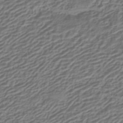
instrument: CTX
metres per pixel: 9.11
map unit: HNhu
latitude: -42.3306
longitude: 106.9920
